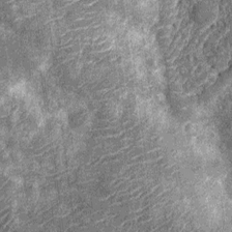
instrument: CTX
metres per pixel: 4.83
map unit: Nhu
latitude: -12.4062
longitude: -22.4979
